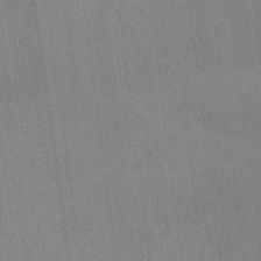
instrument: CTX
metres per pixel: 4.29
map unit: Nhu
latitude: 0.2333
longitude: -77.3481
